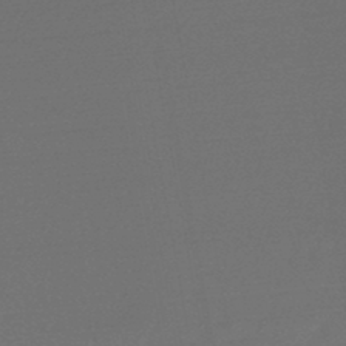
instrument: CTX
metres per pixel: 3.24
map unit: lHb
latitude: -46.2550
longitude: 60.4062
